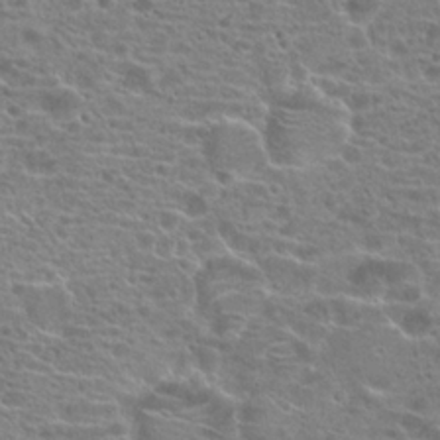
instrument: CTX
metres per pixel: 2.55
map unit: Hto
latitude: 20.0633
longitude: -41.7638
